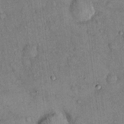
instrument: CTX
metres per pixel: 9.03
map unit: Hto
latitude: 14.0822
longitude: -58.9703
